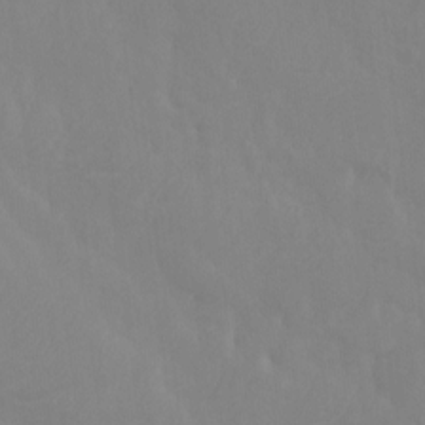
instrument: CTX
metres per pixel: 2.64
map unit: Htu
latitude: -13.9367
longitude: -50.1011
